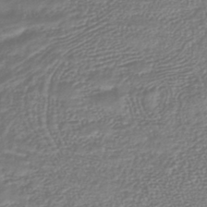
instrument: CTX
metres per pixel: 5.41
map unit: lHb
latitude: -40.5763
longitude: 73.3132
